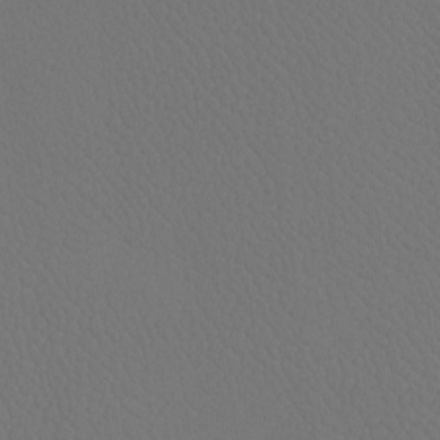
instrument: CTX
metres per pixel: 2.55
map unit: Htu
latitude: -13.5966
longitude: -47.7639
